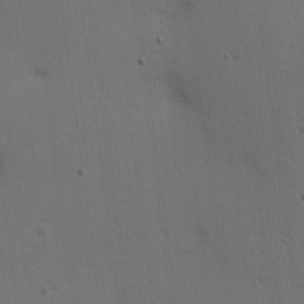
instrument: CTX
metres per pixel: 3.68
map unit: Hve
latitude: 14.3657
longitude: -90.4223
